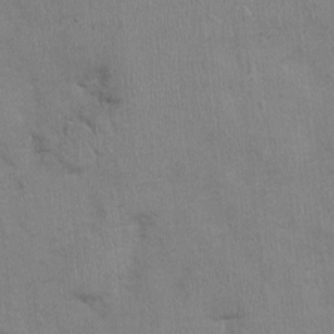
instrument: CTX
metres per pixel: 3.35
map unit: Nhu
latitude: -0.8219
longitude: -14.8758
